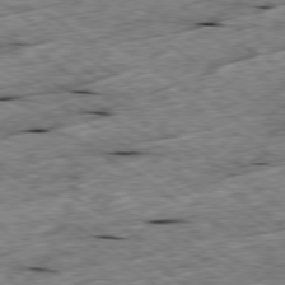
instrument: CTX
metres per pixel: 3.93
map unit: Ap
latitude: -79.5966
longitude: -87.2537
